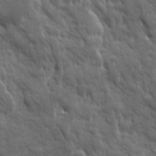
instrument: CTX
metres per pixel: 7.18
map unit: Ave
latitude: 19.5371
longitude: -133.7450
